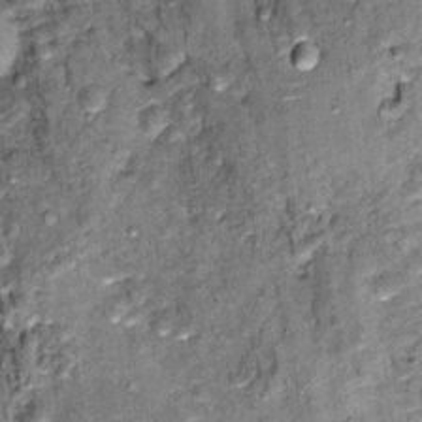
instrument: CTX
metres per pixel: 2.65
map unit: Hto
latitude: 14.5924
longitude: -35.7638
